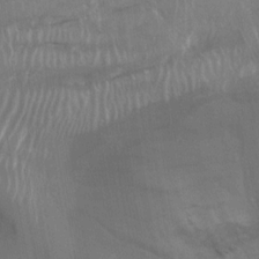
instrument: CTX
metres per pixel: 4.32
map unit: Nhu
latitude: -27.2564
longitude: -61.8205
